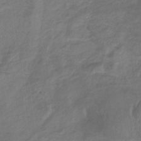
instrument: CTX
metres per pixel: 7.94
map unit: eHb
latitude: -33.1809
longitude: 68.6896
